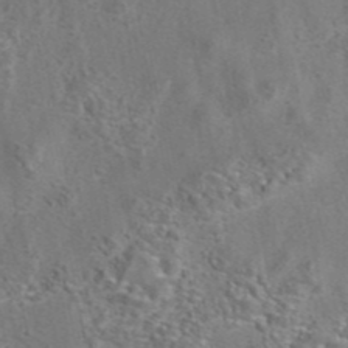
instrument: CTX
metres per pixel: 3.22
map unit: eAb
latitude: 42.6680
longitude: 105.0675
